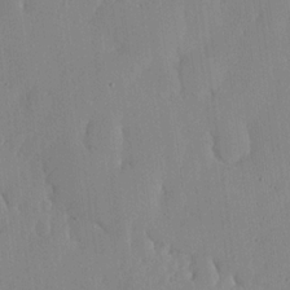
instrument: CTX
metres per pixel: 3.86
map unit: lHvf
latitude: 17.6505
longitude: -114.6868
